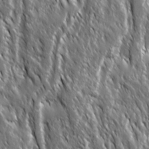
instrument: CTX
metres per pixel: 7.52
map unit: Ave
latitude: 15.1970
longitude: -133.7828
